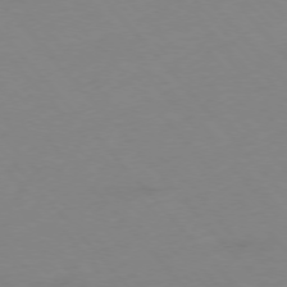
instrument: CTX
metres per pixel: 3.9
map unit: Hpe
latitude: -76.4062
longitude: -19.6694
